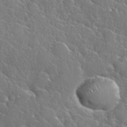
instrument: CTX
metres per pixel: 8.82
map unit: eHh
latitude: 37.7639
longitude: -60.9136
